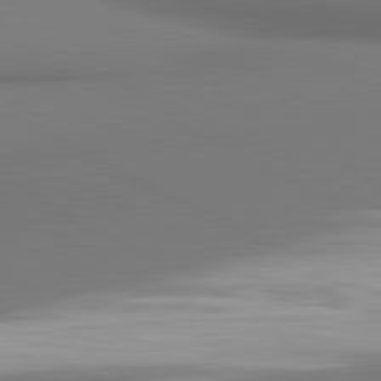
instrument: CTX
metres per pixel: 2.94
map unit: lApd
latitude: 81.2348
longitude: 173.6533
